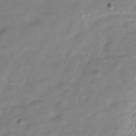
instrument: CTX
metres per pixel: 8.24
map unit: Hve
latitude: -31.4643
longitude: 91.6533
